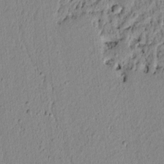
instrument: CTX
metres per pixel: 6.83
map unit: lAvf
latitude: 6.4223
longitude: 166.0850
